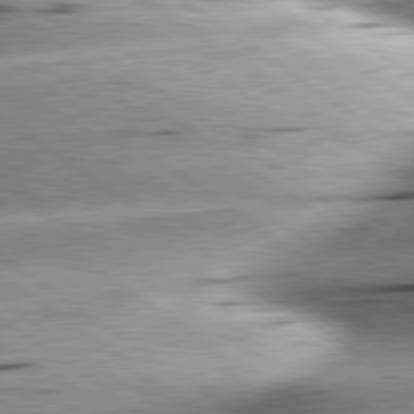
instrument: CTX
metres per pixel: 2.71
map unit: lApd
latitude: 79.4994
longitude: -155.0080
